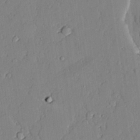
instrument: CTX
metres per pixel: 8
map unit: lAvf
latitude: 24.6490
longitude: -112.1956
